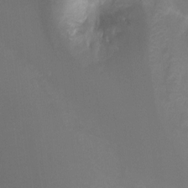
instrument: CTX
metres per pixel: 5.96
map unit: Hto
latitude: -9.0675
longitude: -46.7058
